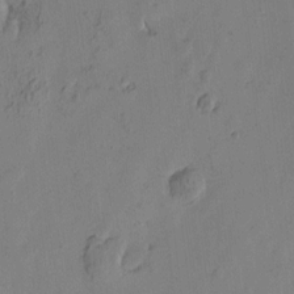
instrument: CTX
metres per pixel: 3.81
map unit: Htu
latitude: -1.5966
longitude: -176.8380
